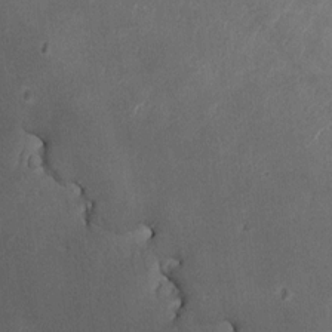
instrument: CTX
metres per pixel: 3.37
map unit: HNhu
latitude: -1.6155
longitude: -7.6883
